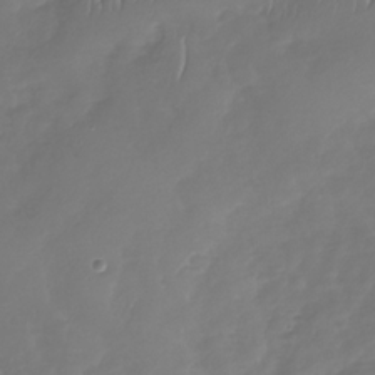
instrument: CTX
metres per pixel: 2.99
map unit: Nhu
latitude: -30.2928
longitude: -59.3482
